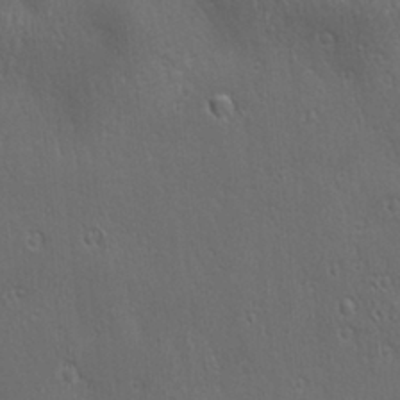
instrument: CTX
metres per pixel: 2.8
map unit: Ave
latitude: 22.2900
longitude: -136.8758
